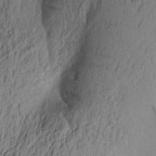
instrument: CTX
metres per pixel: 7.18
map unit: Aa
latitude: 22.0444
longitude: -149.4426
